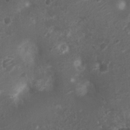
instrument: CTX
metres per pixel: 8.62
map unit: Nhu
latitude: 6.5168
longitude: -21.2159
